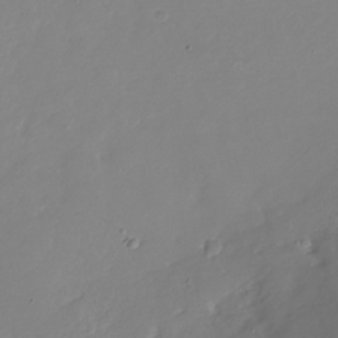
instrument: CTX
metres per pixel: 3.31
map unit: Nhu
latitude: -28.2173
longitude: -79.1026
